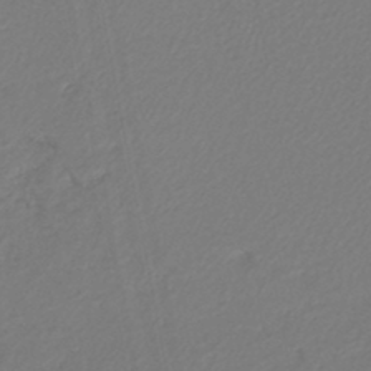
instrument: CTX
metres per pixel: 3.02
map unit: lHb
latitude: -45.4077
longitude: 74.2362
